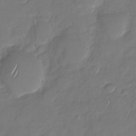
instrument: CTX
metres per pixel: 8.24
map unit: Nhu
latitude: -27.8800
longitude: -65.1592
